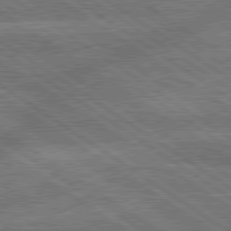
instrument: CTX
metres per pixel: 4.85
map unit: lApd
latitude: 79.8961
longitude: -161.2915
